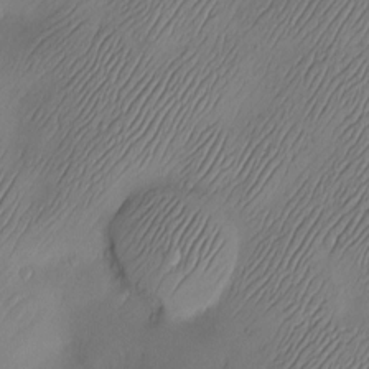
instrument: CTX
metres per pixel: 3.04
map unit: Nve
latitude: -10.5763
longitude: 173.3132
